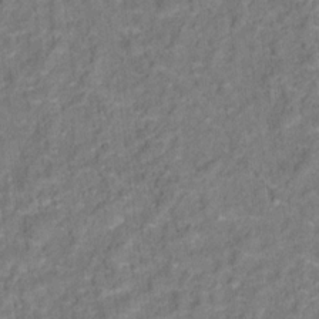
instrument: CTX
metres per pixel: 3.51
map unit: Ht
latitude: 14.9325
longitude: -37.7828
